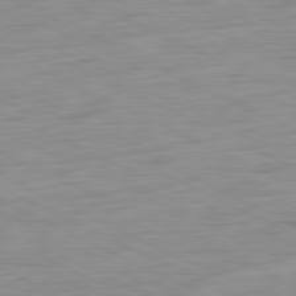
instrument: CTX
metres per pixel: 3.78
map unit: Ap
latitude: -81.8234
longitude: -77.4237
